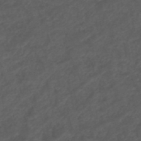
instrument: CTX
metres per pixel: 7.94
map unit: ANa
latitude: 39.3293
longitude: 23.5021
